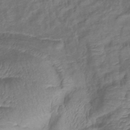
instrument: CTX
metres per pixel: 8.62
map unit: eHb
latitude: -39.8423
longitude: 78.8786
